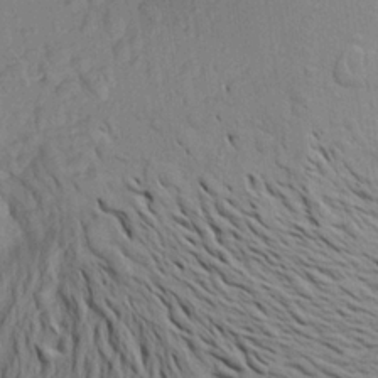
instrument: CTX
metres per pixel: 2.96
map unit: Aa
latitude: 20.9892
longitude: -148.4790
